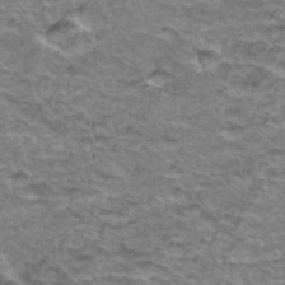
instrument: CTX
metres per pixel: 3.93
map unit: Hto
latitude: 36.7246
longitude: -42.8002
